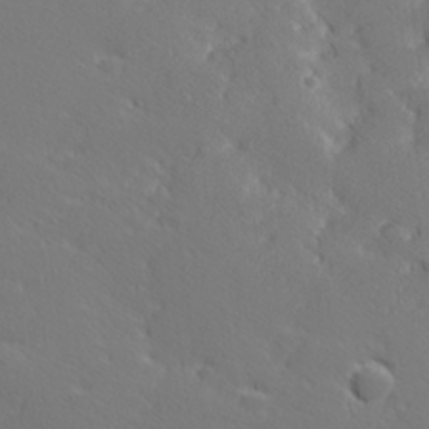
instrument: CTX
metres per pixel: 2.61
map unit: lHvf
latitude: 26.7813
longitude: 142.5951
